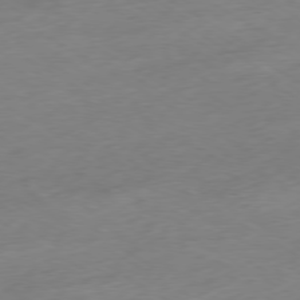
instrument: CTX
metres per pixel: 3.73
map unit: Ap
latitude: -78.8975
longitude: -57.6127
